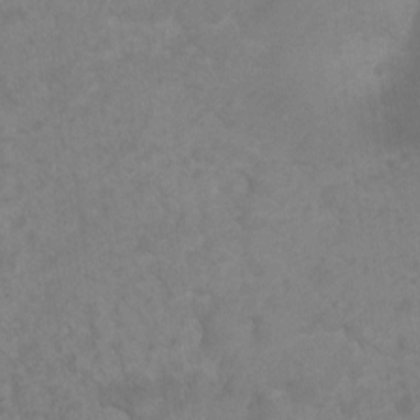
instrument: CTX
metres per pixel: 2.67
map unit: Ht
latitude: 2.7435
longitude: -25.6504
